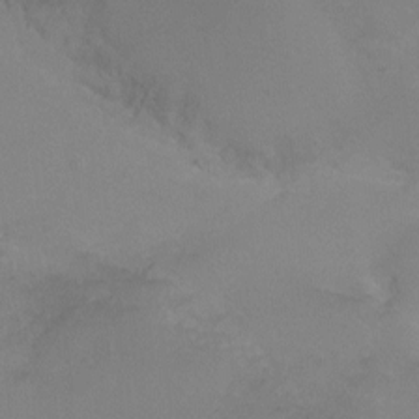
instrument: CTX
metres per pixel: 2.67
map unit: Ht
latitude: -9.5210
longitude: -31.8017
